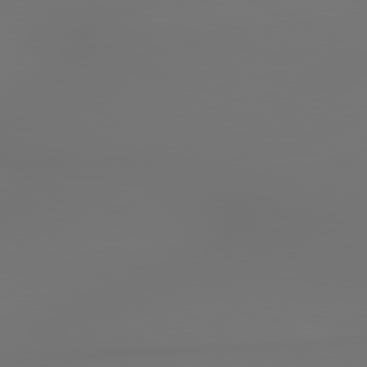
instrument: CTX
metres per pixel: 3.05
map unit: lApd
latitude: 79.0459
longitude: 178.4818
